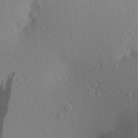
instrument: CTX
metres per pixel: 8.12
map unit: Aa
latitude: 24.4978
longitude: -145.7072
